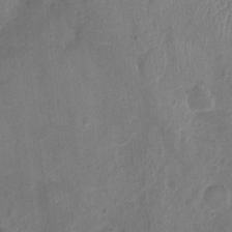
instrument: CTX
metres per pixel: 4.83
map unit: Ht
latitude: -6.4440
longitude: -21.3671
